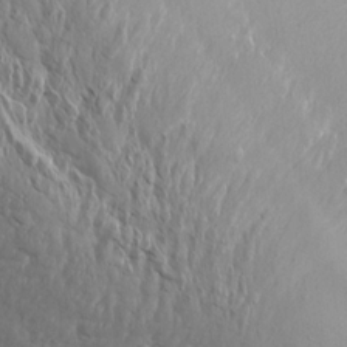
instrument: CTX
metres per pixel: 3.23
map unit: Aa
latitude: 14.6113
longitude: -142.8947
